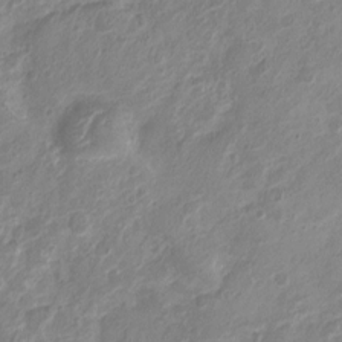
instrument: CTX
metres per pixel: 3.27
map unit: Nhu
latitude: 4.8380
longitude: -18.4979
